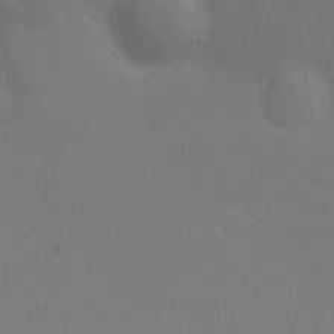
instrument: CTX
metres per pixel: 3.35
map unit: Nhu
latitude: 22.4412
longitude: -65.2537
